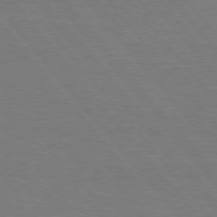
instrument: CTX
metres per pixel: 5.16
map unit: Hpe
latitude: 76.0444
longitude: -151.3859
